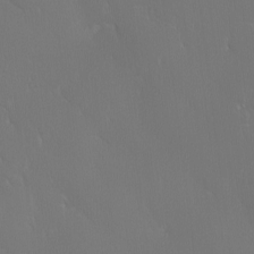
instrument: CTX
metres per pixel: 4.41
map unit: Ave
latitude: 1.8772
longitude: -113.5182
